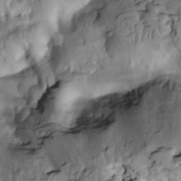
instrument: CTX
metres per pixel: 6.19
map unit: Htu
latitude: -2.0661
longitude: 149.1809
